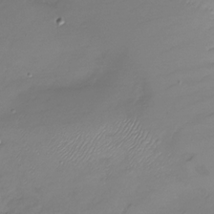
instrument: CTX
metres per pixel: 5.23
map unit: Nhu
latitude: -28.3306
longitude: -59.1403
